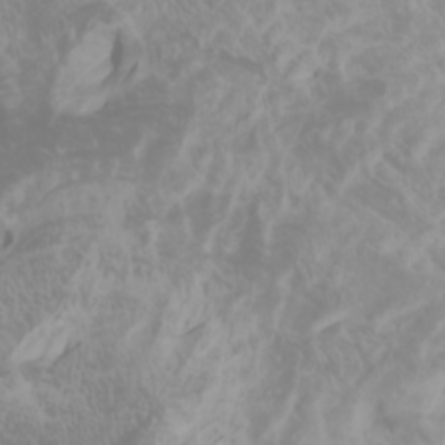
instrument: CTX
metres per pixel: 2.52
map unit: Htu
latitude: -0.5952
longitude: -76.2144
